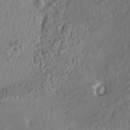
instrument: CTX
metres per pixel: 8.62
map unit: HNhu
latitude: 5.1781
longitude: 12.7274
